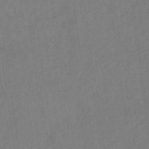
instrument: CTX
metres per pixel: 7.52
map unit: HNb
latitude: -31.5966
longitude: 63.3698
